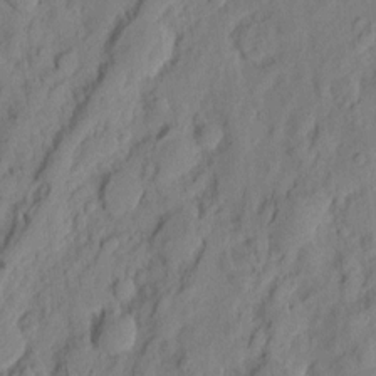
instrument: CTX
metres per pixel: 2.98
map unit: eHh
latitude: 7.5560
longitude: -75.2348
